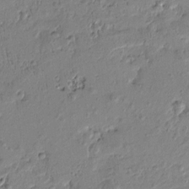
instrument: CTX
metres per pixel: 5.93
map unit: Htu
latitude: 0.6490
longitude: -175.4426
